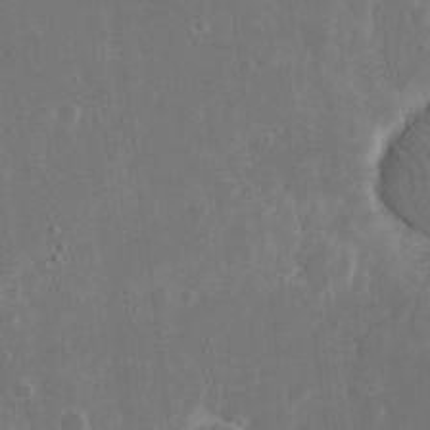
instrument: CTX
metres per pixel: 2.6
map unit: eHh
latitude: 15.8584
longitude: -71.2348
